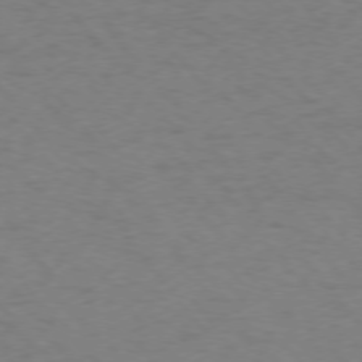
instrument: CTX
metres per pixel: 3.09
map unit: Ap
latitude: -76.5574
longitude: -64.4979
